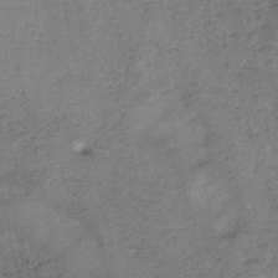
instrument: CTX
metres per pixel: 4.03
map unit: HNb
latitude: -45.0298
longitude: -36.2523
